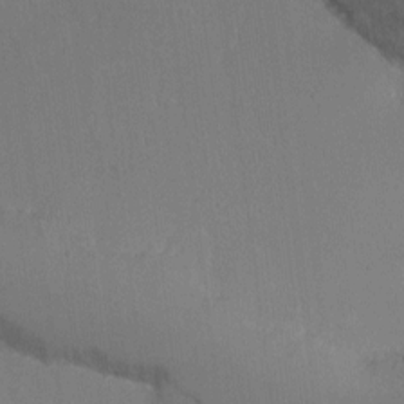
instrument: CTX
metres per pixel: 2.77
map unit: Ht
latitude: -15.1998
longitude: -40.7813
